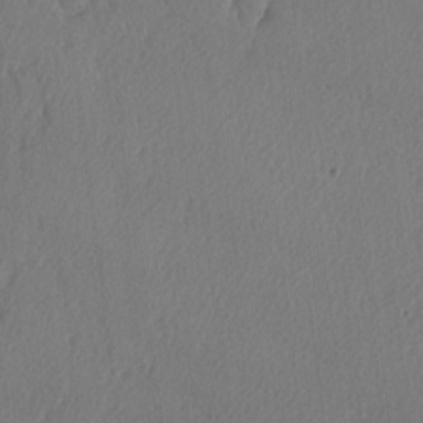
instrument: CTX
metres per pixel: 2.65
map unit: lAvf
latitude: -5.7666
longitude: -108.9513
